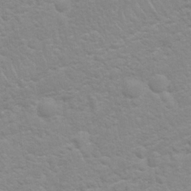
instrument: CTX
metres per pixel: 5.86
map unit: Nhu
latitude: 26.8002
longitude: -62.4412
